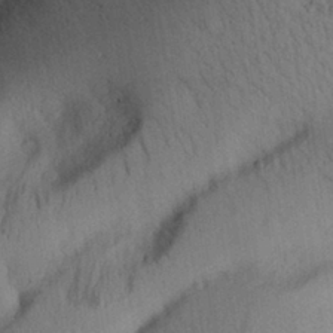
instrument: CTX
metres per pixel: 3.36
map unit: Aa
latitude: 29.1403
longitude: -144.1200
